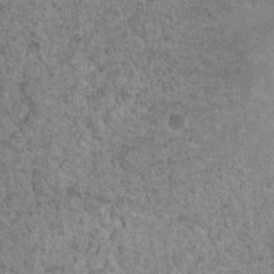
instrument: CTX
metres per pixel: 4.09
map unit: Nhu
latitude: 17.7072
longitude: -31.3482
